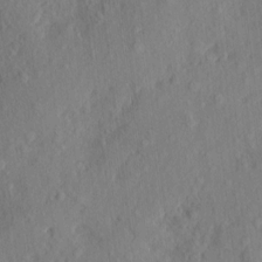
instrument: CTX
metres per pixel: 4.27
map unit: eHh
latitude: 5.6316
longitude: -73.4994
